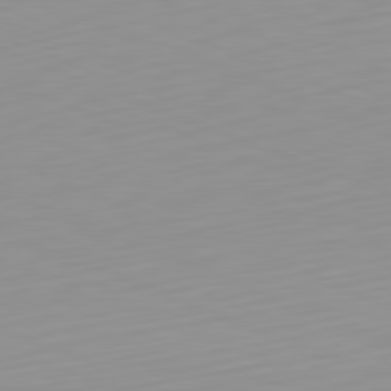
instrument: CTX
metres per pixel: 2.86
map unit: Hpe
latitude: -82.3684
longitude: 16.7841
